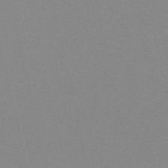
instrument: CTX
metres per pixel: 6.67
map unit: eHh
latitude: -53.4454
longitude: -24.8757
